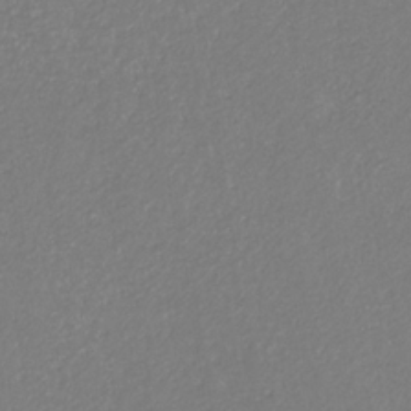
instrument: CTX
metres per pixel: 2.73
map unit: eHb
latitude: -31.2943
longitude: 68.1038
